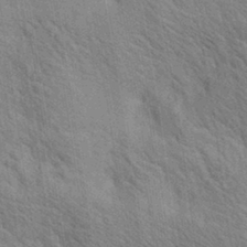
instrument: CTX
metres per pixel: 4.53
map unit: lAa
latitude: 20.1200
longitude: -139.5749
